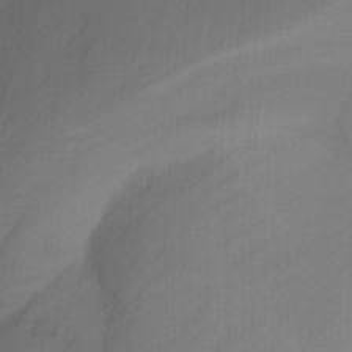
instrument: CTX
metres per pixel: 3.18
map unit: Ht
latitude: -14.9542
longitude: -54.0444
